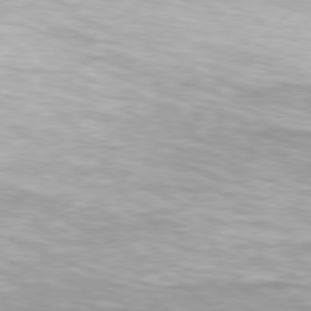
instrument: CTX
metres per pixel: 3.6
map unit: Hpe
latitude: 77.5749
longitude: -131.0081
